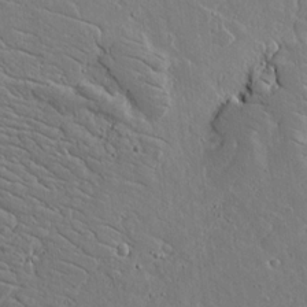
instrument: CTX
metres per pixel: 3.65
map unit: lAvf
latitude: 16.4601
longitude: -127.4616
